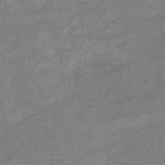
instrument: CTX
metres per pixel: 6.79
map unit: eHb
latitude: -37.8989
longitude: 77.8611
